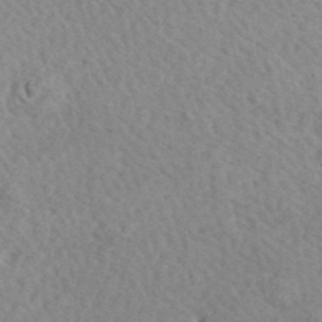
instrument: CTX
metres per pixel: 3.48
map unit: ANa
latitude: 41.0647
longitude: -86.2711
